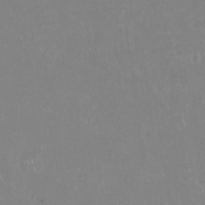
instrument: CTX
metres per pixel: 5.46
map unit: Hto
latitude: -14.1795
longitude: -42.8947
